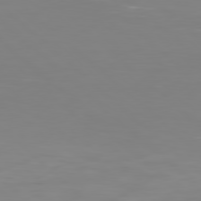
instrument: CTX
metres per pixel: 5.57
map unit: Hpe
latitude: 77.8583
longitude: -124.8191
